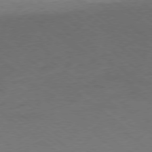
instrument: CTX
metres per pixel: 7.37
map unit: Ap
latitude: -79.3320
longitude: -99.6693
